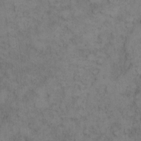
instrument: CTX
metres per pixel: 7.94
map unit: Hto
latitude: 8.4223
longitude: -59.3104
